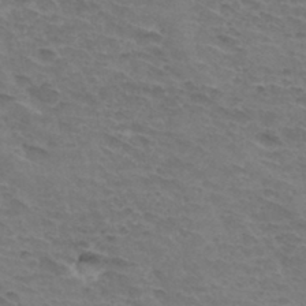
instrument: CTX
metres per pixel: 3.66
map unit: Hto
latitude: 33.4993
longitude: -45.7072
